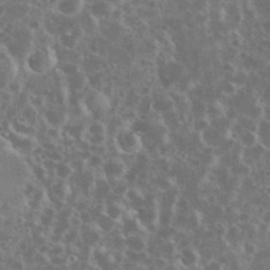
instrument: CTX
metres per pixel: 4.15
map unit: eHh
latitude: 34.9891
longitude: -60.8380
